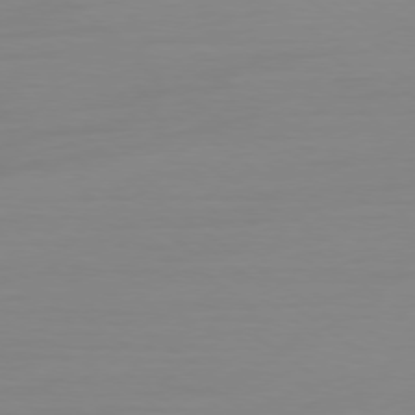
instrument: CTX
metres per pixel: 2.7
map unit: Ap
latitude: -79.2187
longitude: -65.7072
